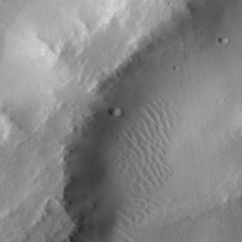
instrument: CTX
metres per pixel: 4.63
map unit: lHvf
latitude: 32.1011
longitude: -84.2145
